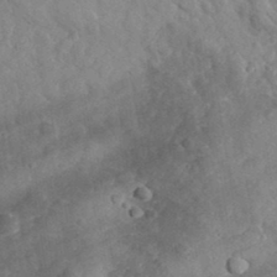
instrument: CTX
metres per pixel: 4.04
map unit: lHvf
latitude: 36.4412
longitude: -87.5182
